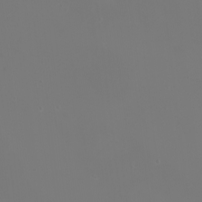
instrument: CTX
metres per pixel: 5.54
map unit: eHh
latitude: -5.9178
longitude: -88.1200
